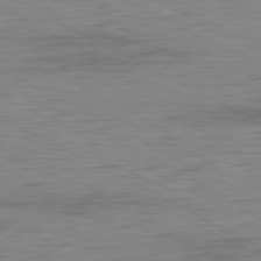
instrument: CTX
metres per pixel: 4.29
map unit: Ap
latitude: -80.9353
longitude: -86.5734
